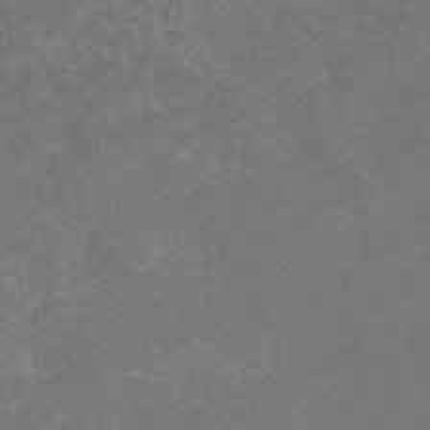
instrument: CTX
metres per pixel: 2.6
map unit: eAb
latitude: 46.9703
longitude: 104.2172
